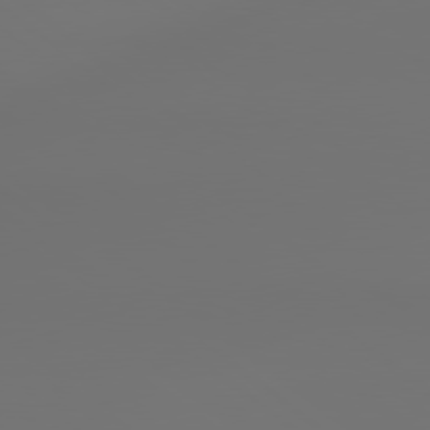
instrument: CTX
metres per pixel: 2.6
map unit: lApd
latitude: 79.3860
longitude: 177.9745
